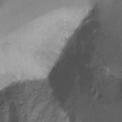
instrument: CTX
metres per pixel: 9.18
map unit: Nhu
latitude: -13.1242
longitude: -41.9528
